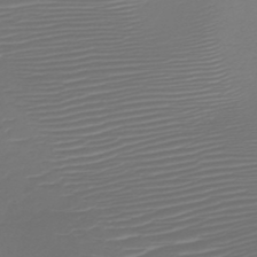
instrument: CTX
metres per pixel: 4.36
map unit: HNb
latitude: -47.6533
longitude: -41.9717
